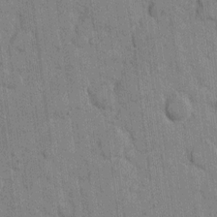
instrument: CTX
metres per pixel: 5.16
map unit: eHh
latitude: 8.6491
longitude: -66.2144
